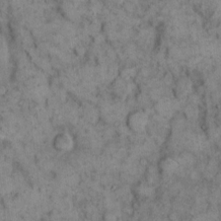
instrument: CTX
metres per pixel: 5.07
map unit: eHh
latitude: 12.4223
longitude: -64.4790
